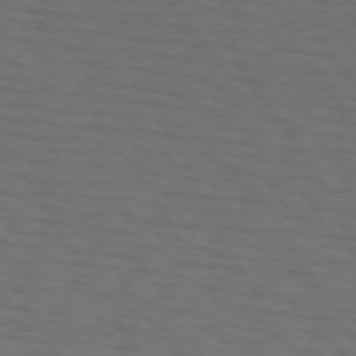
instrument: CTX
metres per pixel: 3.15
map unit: lApd
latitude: 73.0270
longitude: -74.3845
